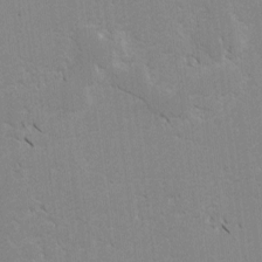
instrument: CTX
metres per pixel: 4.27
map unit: lAvf
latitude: -4.8786
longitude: -114.2144
